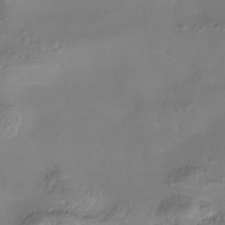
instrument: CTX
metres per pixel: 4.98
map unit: Nhe
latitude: -37.8233
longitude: -118.6112
